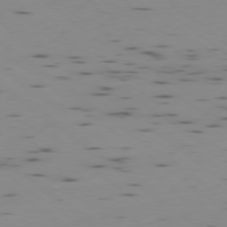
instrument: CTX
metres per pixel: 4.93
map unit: Ap
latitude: -78.9163
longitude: -62.9325
